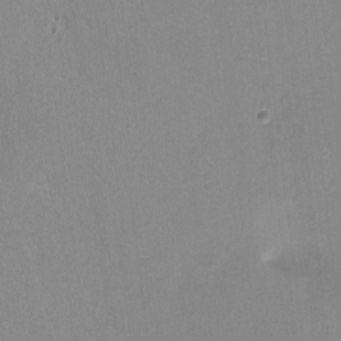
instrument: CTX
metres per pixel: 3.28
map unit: lHvf
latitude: -10.6141
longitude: -99.8394
